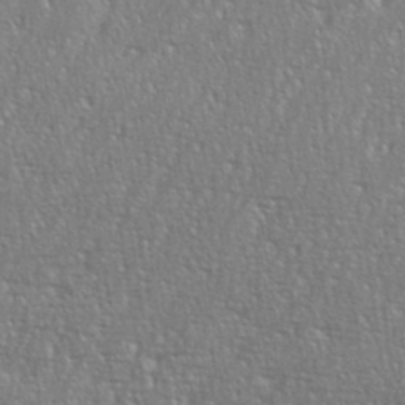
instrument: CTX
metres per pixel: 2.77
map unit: eHh
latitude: 36.0822
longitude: -132.6302
